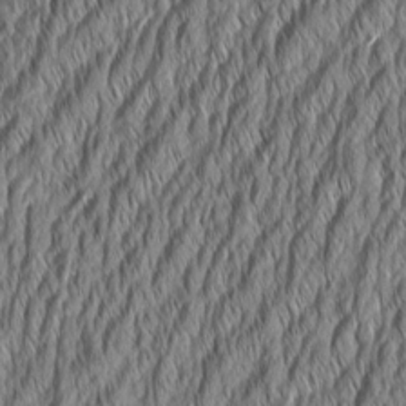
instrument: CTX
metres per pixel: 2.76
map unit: Aa
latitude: 7.5371
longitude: -130.6113
